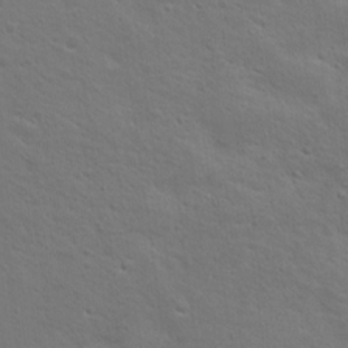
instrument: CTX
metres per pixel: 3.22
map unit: Nhu
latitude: 18.2711
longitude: -33.6883
